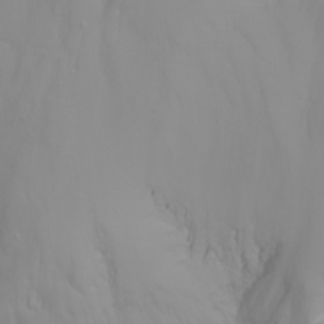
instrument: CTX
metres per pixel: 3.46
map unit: Nhu
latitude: -7.1053
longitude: -83.5938
